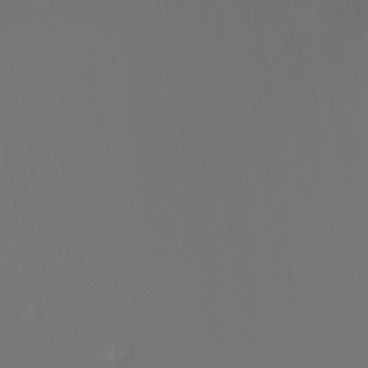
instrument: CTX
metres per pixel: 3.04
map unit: Ht
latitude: -7.7666
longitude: -31.0837
